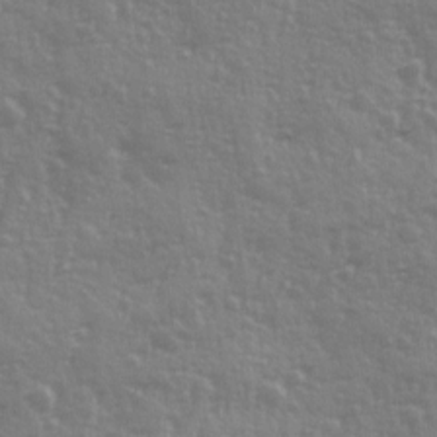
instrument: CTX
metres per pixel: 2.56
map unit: Ave
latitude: 12.6113
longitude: -103.5182
